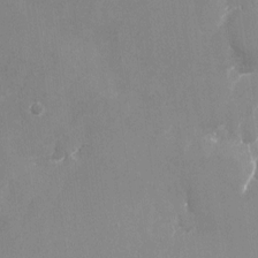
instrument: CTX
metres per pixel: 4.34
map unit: Nhu
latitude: -22.0472
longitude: -72.3846
